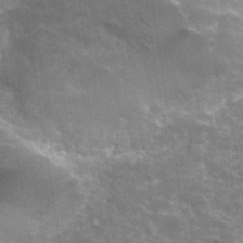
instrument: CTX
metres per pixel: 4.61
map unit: Hto
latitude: 34.3467
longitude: -40.3845
